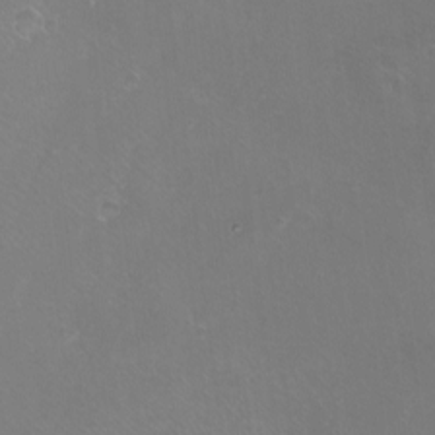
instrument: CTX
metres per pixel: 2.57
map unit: eHh
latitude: -10.7652
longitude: -65.7261
